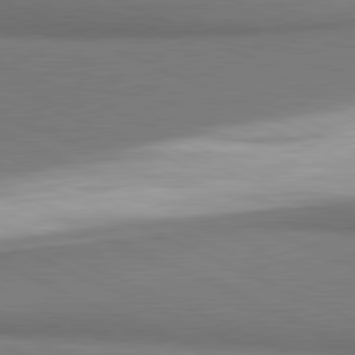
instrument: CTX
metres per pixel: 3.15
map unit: lApd
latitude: 81.3859
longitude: 161.3510
